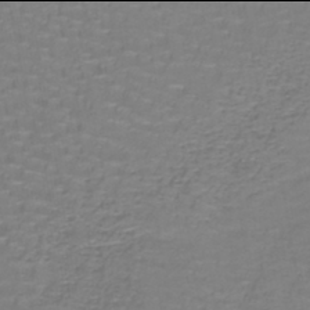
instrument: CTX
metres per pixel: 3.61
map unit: lHb
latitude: -42.0094
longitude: 56.9919
